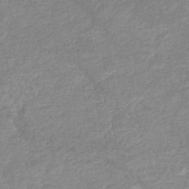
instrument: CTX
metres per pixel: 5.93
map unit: eHb
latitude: -35.8044
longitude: 77.3888
